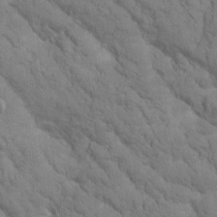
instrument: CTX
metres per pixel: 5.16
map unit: Htu
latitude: -1.0298
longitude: 174.0849
